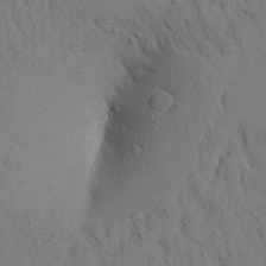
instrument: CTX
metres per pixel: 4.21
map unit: Aa
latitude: 26.7624
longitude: -148.4034
